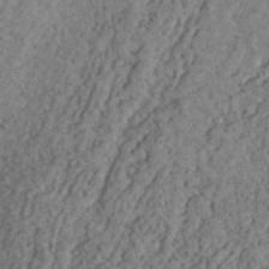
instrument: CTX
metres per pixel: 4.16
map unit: ANa
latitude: 41.4049
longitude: 51.6910
